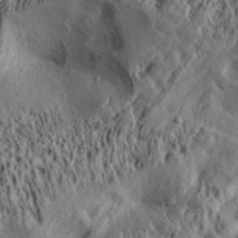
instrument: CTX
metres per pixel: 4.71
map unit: Aa
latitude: 32.0633
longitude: -134.3845
